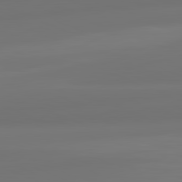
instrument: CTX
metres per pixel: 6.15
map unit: lApd
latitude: 82.0444
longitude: -172.8757
